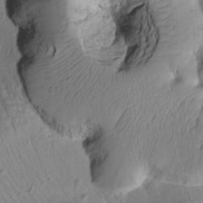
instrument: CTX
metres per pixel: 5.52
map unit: Htu
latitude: 2.2900
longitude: 177.4454
